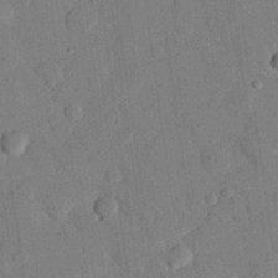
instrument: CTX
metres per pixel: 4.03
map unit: eHh
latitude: 26.5357
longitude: -79.4994
